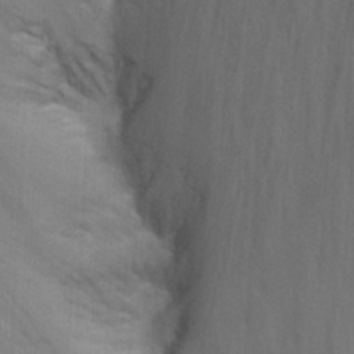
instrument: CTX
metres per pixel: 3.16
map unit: Nhu
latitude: -8.7085
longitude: -48.4034
